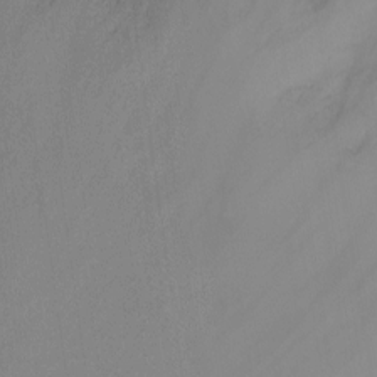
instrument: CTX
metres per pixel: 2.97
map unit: Ht
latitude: -9.5210
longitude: -23.7072
